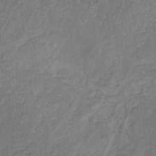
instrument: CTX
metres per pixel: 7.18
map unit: eHb
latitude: -31.1431
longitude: 67.5399
